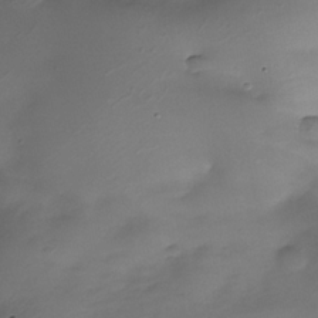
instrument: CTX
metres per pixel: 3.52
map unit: Nhe
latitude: -33.8801
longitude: -144.1578
